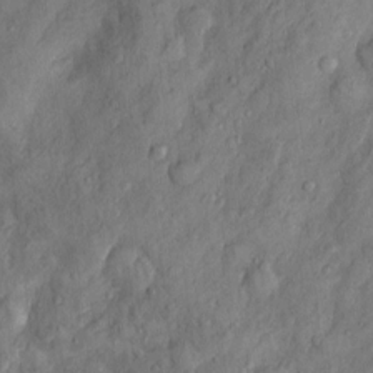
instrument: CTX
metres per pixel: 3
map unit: Htu
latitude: -3.8044
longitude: 157.8044
